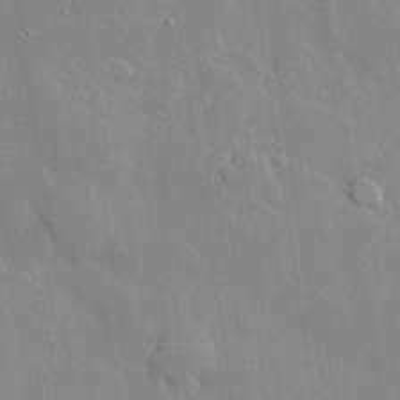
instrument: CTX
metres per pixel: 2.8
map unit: lHvf
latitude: 33.3293
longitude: -92.5734
